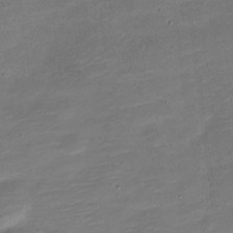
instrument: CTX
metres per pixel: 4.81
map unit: Nve
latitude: -21.5210
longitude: 104.6140
